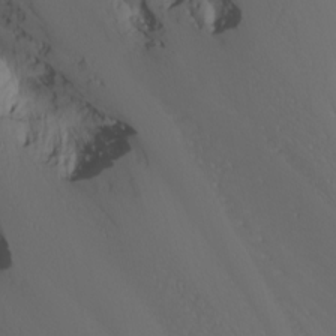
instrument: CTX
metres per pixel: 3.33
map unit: Nhu
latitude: -6.8408
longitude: -82.6679
